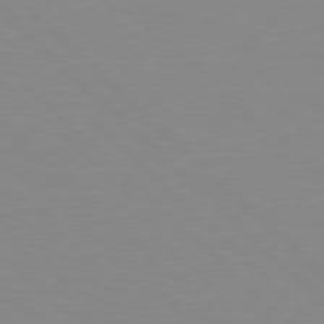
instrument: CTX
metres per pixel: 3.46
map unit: Hpe
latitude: 78.2712
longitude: -164.1200
